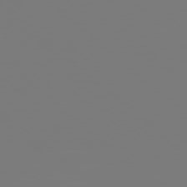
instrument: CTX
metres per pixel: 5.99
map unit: Hpe
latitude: 77.8394
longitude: -138.1956
